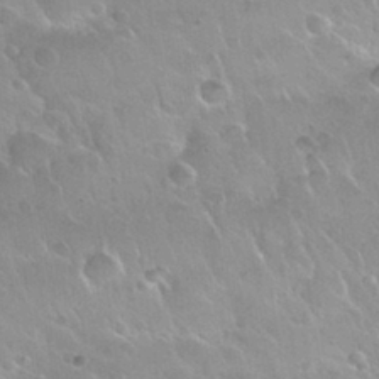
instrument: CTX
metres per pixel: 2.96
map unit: Nhu
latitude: 30.1389
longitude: -55.3670
